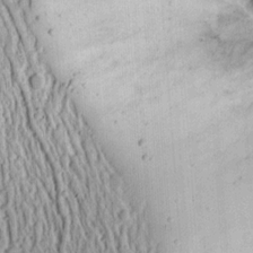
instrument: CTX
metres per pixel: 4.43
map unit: Ht
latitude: 13.2348
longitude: -74.3278
